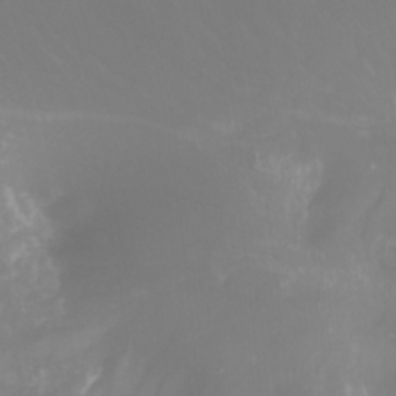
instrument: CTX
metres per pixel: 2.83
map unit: Nhu
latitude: -9.4454
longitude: -78.9703
